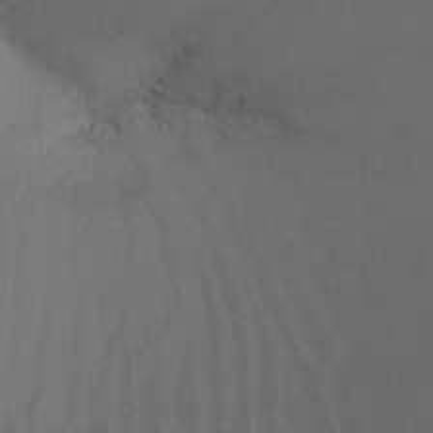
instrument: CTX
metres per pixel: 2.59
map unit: Aa
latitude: -7.5210
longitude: -78.5735
